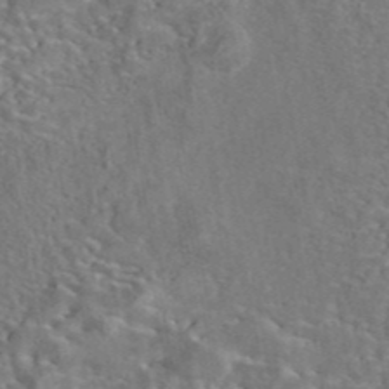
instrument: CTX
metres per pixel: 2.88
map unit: eAb
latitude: 42.8947
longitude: 110.8974
